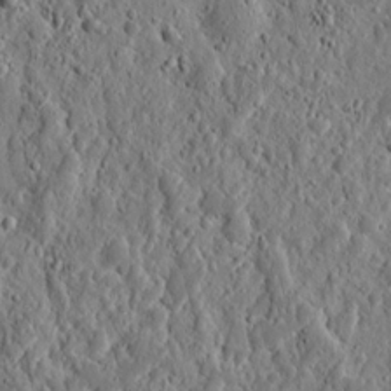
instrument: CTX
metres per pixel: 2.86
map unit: eHh
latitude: 10.6113
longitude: -73.5938
